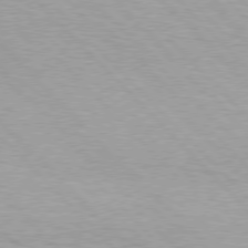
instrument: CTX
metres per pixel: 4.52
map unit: Hpe
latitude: 76.5734
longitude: -156.3278
